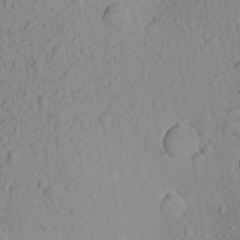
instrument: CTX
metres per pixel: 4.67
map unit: Aa
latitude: 23.3859
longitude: -144.6679
